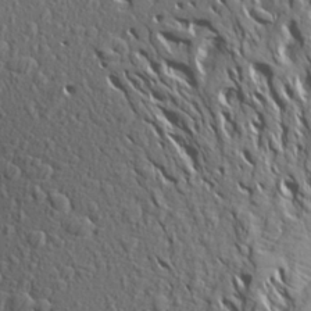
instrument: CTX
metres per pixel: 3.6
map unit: Aa
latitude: 27.0459
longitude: -144.1767
